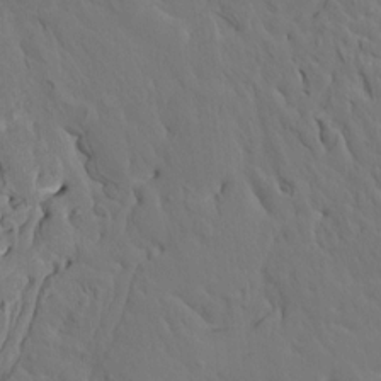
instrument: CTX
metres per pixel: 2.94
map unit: HNhu
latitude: 6.3467
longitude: -0.2333
